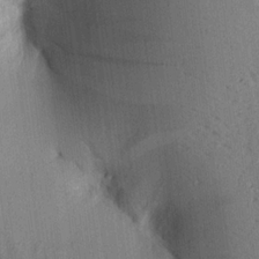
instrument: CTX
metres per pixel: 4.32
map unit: Aa
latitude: 16.6868
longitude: -148.0822
